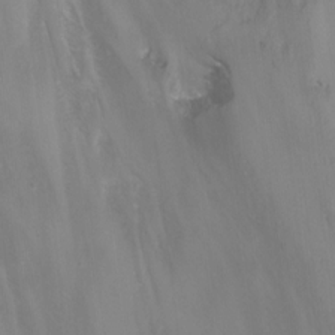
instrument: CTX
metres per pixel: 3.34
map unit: Nhu
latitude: -11.8611
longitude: -48.8002
